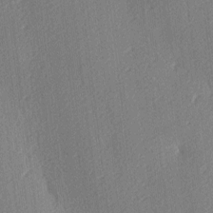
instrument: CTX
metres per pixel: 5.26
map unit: lAa
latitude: -9.2943
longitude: -127.7072
